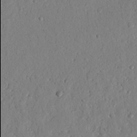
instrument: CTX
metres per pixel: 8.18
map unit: Nhu
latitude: 20.9136
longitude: -77.9906
